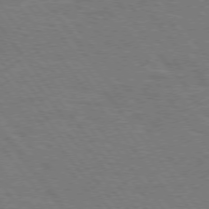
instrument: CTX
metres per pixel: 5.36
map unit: Hpe
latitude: 74.6302
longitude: -141.6693
